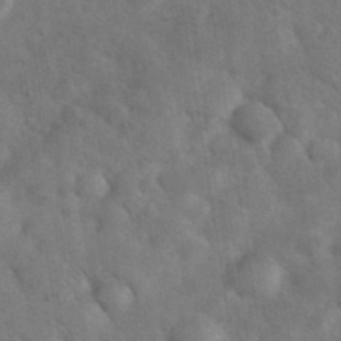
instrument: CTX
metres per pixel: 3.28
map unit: eHh
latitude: 37.2915
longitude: -67.3292
